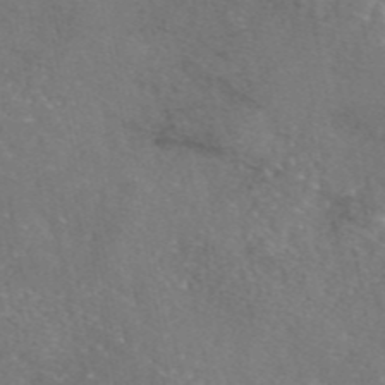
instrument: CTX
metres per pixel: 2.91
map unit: eAb
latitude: 46.6113
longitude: 110.6896
